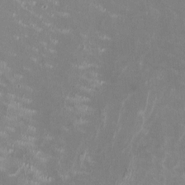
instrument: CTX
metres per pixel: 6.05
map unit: HNhu
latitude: -0.4629
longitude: -3.4615
